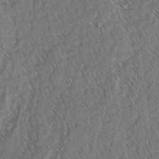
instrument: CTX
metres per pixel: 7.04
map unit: lAvf
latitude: -3.5210
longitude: -114.2144
